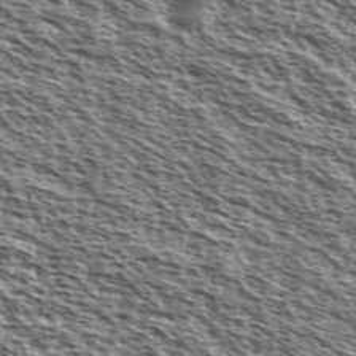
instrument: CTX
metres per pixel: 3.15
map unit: Ave
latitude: 38.3278
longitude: -110.8380
